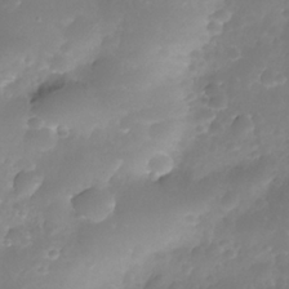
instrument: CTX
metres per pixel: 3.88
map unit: Nhe
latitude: -35.6722
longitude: -145.9339
